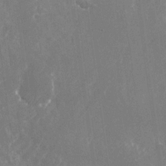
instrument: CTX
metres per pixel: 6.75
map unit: Nhu
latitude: -25.7477
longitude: -72.0822
